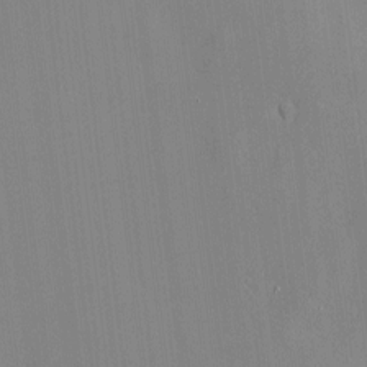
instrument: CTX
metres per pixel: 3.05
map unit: Htu
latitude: -6.8219
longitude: 175.5210
